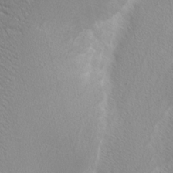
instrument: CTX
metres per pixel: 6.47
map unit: Nhu
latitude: 2.1766
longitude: -76.9136
